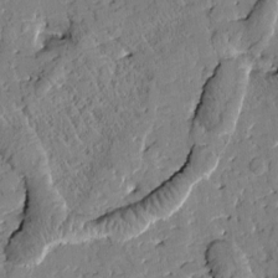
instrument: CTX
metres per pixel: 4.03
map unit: Htu
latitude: 0.4223
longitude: 176.6896
